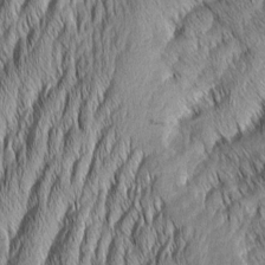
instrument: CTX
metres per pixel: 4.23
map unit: Aa
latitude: 7.6883
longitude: -130.4034
